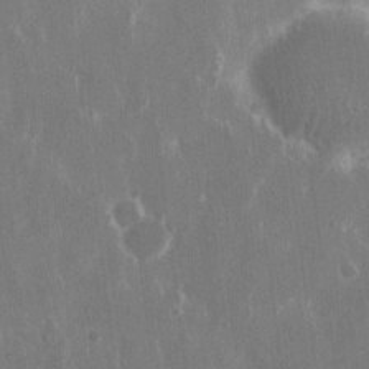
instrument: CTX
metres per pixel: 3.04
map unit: eHh
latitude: 15.8584
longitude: -71.3104
